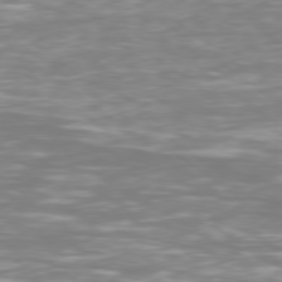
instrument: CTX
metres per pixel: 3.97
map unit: Ap
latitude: -79.7099
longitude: -60.5734
